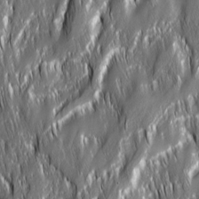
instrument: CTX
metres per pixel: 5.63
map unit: Ave
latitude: 15.2159
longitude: -135.0836
